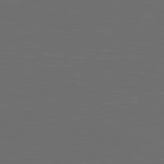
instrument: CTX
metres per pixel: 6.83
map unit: Hpe
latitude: 74.7057
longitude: -125.9528
